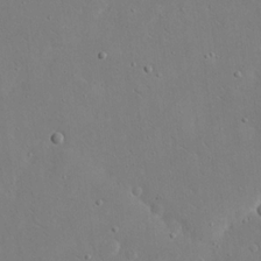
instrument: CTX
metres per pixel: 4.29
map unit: eHh
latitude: 17.1214
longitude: -71.1025
